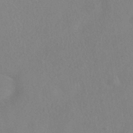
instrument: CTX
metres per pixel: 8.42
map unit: HNhu
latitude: -40.2739
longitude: 100.9730
